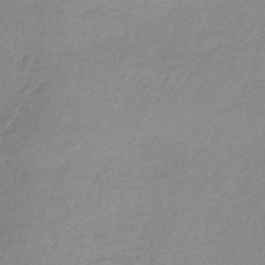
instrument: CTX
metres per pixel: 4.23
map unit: HNb
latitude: -33.8045
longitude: 55.3699
